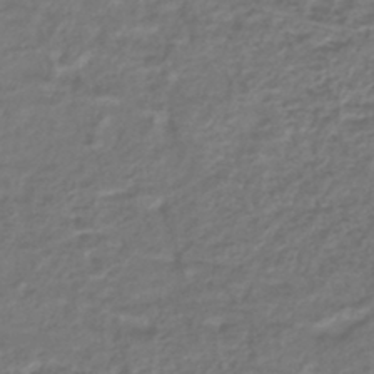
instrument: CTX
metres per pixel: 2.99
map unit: lHb
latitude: -43.5777
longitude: 70.3684
